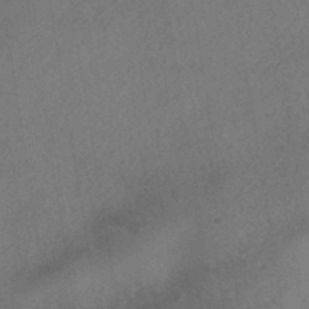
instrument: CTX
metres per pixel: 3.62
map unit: HNhu
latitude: -42.3684
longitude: 102.8597
